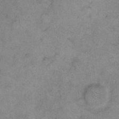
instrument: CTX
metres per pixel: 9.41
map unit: eHh
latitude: 9.1403
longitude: -63.3293
